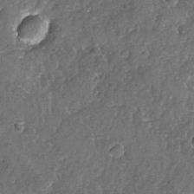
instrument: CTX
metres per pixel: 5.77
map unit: Ave
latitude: -7.6155
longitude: -117.5749
